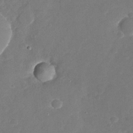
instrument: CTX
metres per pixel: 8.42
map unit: Nhu
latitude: -27.9367
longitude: -65.5182
